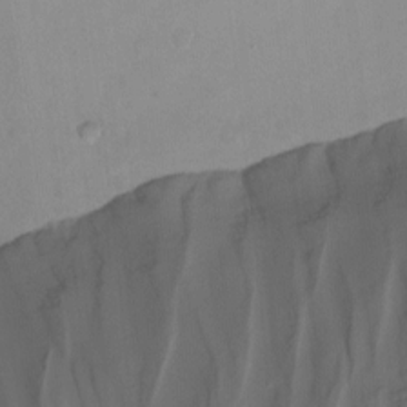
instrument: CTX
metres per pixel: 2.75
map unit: Nhu
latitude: -7.3320
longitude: -52.2712
